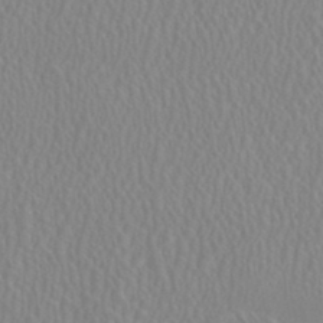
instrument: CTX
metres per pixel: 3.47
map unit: HNhu
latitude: 0.5357
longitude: -0.1955
